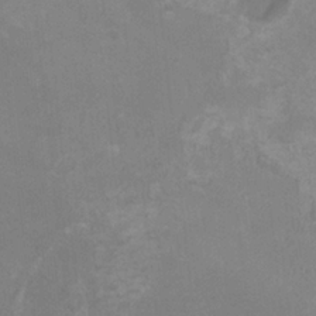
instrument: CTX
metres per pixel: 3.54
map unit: HNhu
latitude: 3.4237
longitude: -2.1766
